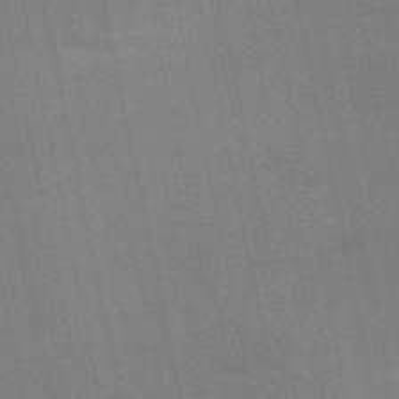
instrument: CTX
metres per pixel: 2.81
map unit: HNb
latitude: -53.0486
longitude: -46.5357
